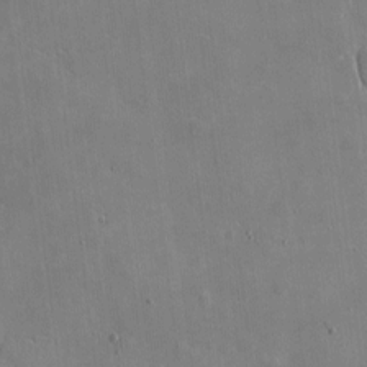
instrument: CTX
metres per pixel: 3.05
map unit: eHh
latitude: 4.9136
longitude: -67.9717
